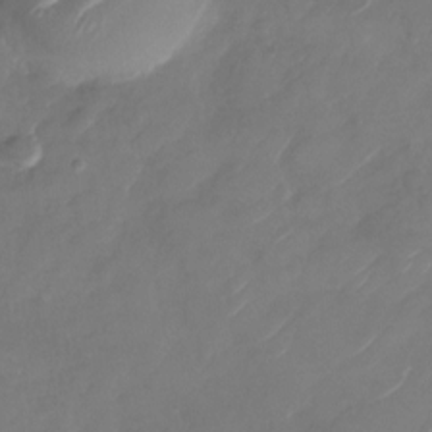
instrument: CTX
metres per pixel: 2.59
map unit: Nhu
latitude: -29.3321
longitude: -71.8583
